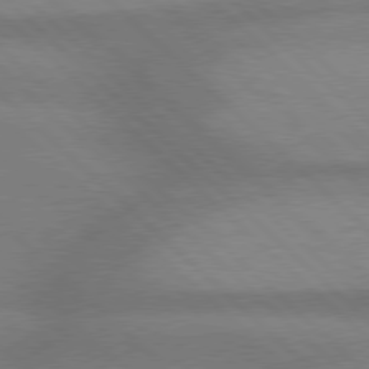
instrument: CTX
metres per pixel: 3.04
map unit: Hpe
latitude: 77.8772
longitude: -156.5545
